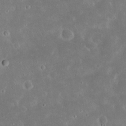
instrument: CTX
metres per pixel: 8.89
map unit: Nhu
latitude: 23.5560
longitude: -71.1214
